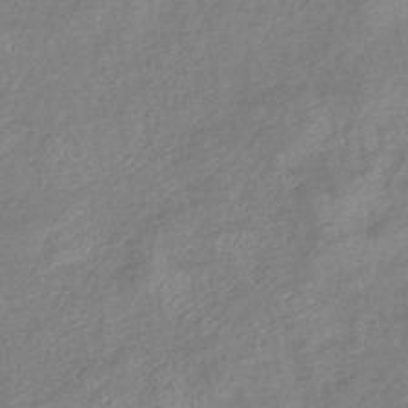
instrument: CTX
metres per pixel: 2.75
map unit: eHb
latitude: -40.2928
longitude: 80.2929
